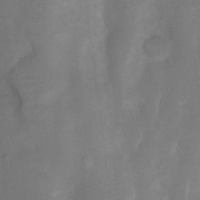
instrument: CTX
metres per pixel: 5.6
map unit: Nhu
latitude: 4.3089
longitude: -24.6868
